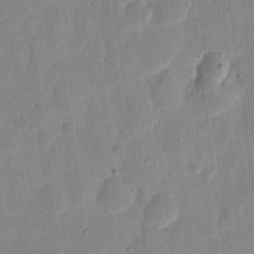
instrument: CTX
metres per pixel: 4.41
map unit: eHh
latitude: 7.5182
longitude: -71.0458
